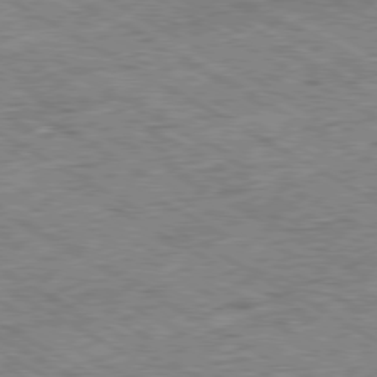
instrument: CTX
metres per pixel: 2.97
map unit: Ap
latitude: -80.1795
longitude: -85.6694
